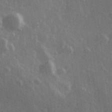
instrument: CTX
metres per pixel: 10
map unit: Hve
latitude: 26.6491
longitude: 146.8408
